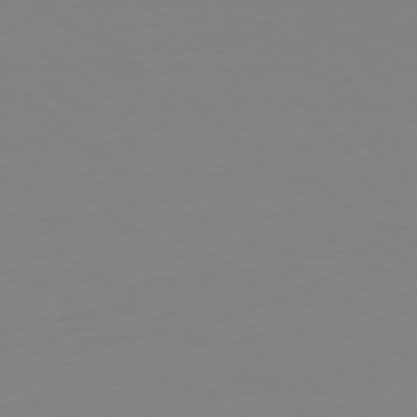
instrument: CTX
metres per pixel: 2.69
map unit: Hpe
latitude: -79.3887
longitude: 14.4629
